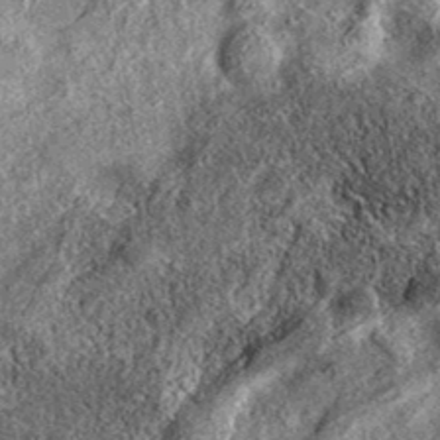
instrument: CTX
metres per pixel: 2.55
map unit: eAb
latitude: 38.1200
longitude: 107.9367
